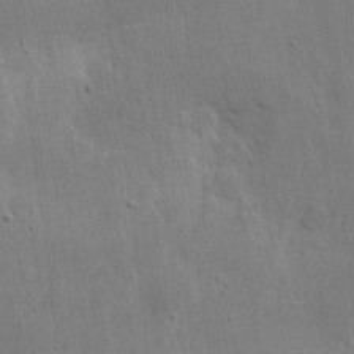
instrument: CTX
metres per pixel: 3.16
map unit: eHh
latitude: 7.9906
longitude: -72.4790
